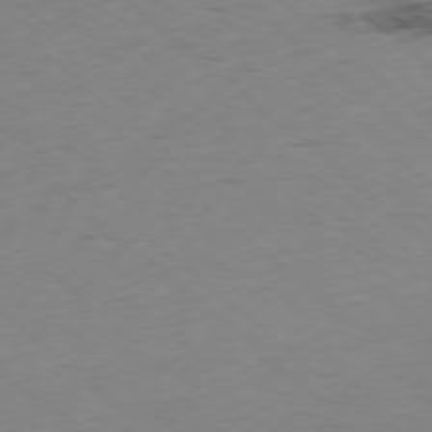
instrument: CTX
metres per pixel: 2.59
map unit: Hpe
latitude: -78.2172
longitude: 16.1039
